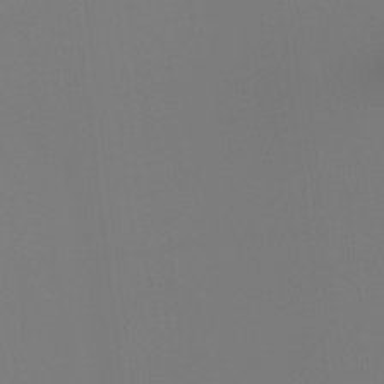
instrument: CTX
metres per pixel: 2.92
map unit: Hto
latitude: -7.7666
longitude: -49.5371
